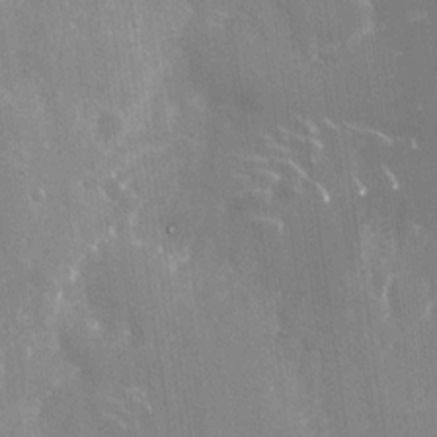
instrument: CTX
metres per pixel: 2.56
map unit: Nhu
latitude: -28.3873
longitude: -80.4223
